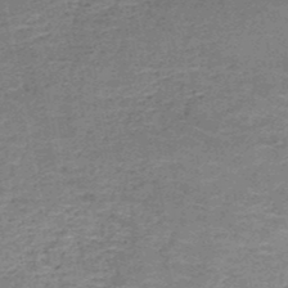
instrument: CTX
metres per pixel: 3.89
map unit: HNb
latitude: -49.9367
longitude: -49.7072
